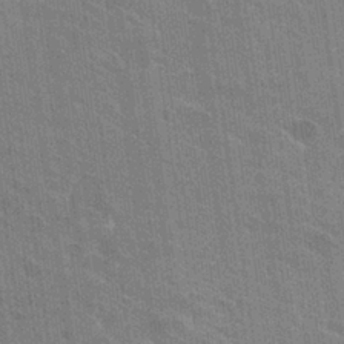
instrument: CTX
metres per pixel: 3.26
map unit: Hto
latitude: 25.8394
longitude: -43.3860
